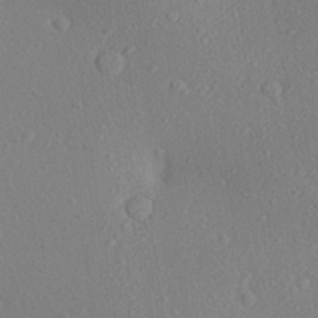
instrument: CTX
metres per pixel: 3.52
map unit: Aa
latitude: 27.4615
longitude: -143.0836
